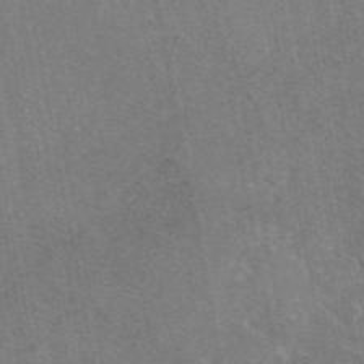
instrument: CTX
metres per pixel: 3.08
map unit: eAb
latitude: 46.5546
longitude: 107.9556
